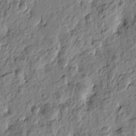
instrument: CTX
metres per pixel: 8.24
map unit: Htu
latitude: -3.0297
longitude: 179.1242
